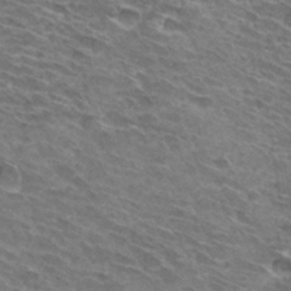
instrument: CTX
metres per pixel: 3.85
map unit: Hto
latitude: 32.3278
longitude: -42.9892
